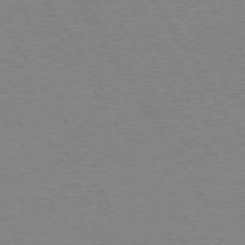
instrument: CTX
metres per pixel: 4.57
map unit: Hpe
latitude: 73.8206
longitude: -129.4804
